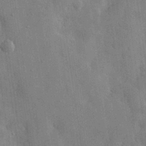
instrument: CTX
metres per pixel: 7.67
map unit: eHh
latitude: 30.7436
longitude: -72.7625
